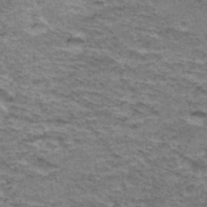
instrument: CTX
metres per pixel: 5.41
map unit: Hto
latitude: 36.8191
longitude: -43.1592
